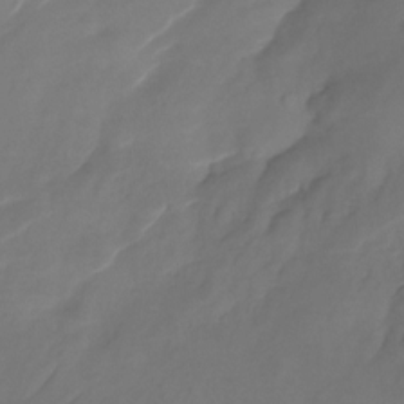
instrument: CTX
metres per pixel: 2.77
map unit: Nhu
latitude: -23.4832
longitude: -71.6694
